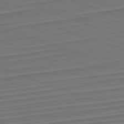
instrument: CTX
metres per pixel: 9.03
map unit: Hpe
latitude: -82.5574
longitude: 14.9920
